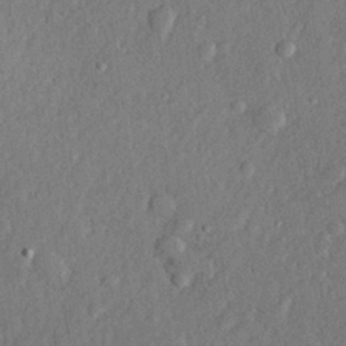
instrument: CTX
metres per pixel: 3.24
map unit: lHvf
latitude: 22.7435
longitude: 144.4629
